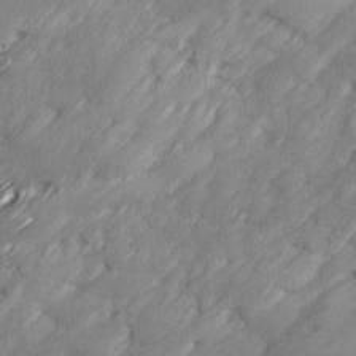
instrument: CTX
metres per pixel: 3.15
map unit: Ave
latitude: 16.9136
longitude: -135.9906
